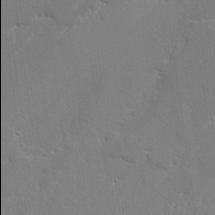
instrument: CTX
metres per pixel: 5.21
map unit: lAvf
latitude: 25.2914
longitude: -109.9906
